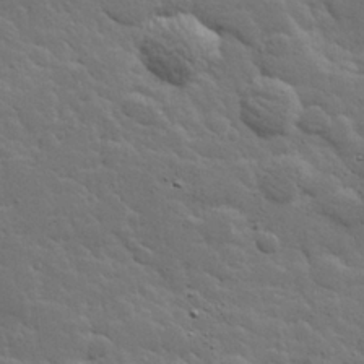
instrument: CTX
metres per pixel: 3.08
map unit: Hve
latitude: 25.9717
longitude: 144.7652
